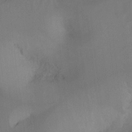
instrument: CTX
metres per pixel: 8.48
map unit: Ht
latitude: -11.8800
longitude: -46.6869
